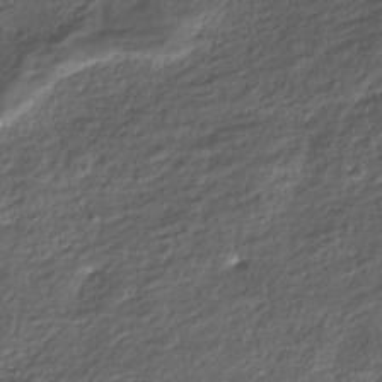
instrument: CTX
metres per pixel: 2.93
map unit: Nhe
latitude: -45.7478
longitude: 152.3684
